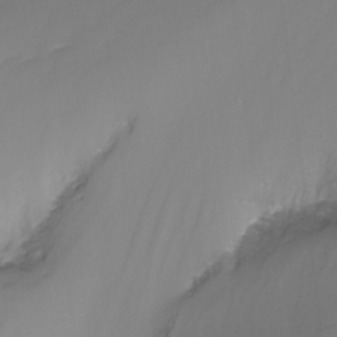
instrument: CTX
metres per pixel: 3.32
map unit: Nhu
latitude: -8.8975
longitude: -79.5182
